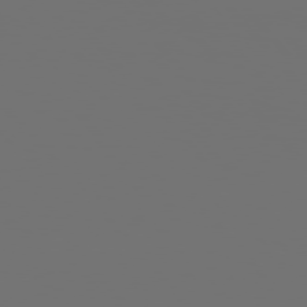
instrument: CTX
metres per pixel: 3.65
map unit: Hpe
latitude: 76.3467
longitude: -141.4993
